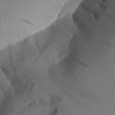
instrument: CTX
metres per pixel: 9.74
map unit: Aa
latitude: 24.3845
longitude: -132.9136
